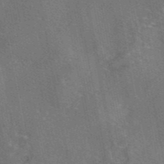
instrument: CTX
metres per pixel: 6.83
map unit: eAb
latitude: 45.6883
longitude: 108.9731
